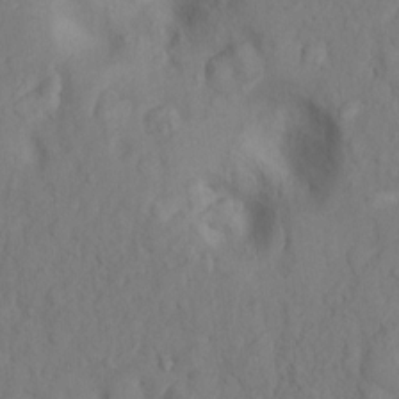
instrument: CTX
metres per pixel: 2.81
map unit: Nhu
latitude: 9.8961
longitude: -26.0633
